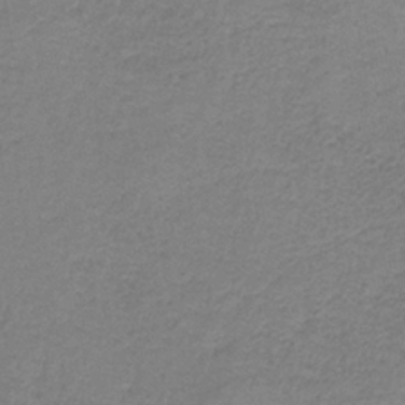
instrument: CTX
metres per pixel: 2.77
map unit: eAb
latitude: -35.9745
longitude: 52.4629
